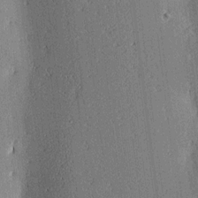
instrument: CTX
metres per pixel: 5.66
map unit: lAa
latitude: 11.5938
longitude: -109.0647
